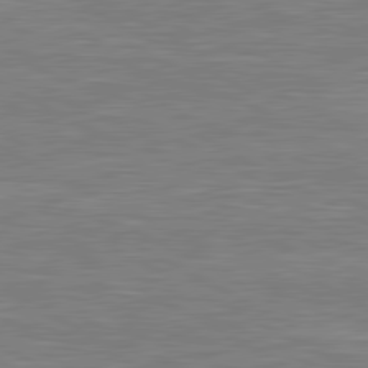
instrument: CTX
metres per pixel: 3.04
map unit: lApd
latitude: 80.8380
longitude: -173.3670
